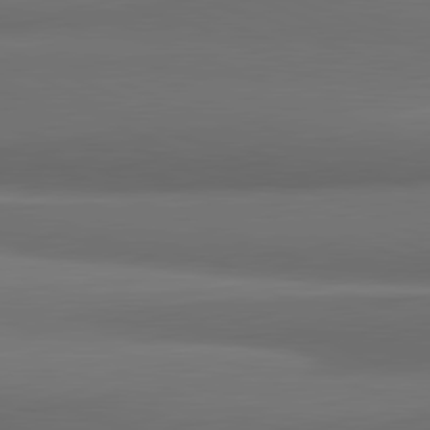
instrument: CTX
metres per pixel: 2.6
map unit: lApd
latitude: 81.6505
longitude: 171.4455
